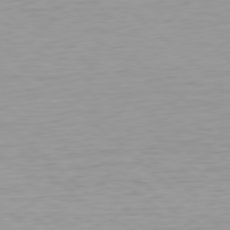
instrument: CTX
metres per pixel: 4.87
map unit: Hpe
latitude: 78.1956
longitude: -168.7246
